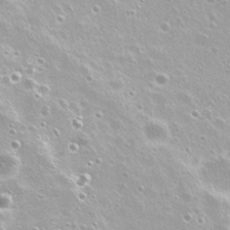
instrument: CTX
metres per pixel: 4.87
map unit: Nhu
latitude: 27.7828
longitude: -50.6490
